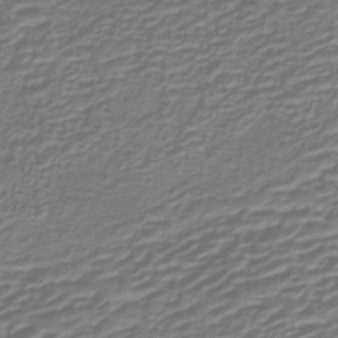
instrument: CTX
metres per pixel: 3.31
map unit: lHb
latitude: -40.1228
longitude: 54.6330
